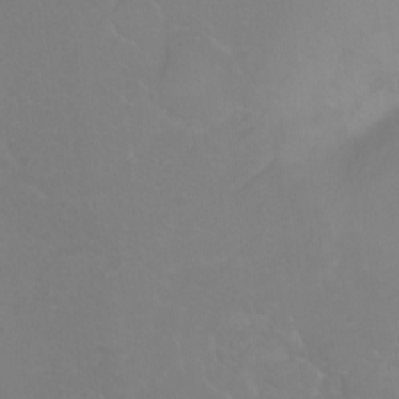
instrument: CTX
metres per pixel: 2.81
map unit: Ht
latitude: -0.2362
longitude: -38.7057
